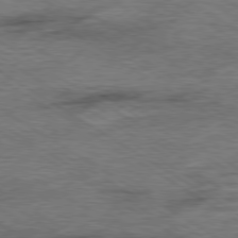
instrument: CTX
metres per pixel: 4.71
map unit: Ap
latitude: -80.0094
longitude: -78.2523
